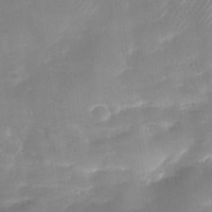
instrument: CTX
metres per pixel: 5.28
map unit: Nhu
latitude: -28.1795
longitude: -62.8380
